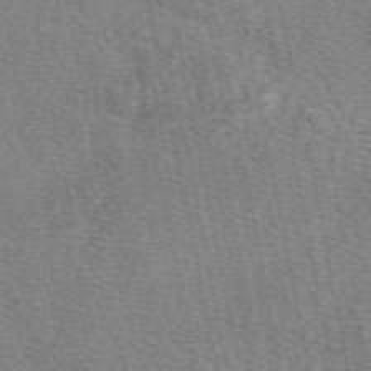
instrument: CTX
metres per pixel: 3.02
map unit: eAb
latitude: 50.5923
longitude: 115.8044
